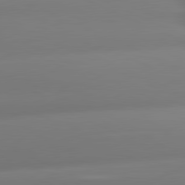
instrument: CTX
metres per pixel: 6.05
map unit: lApd
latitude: 81.0647
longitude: -160.9513
